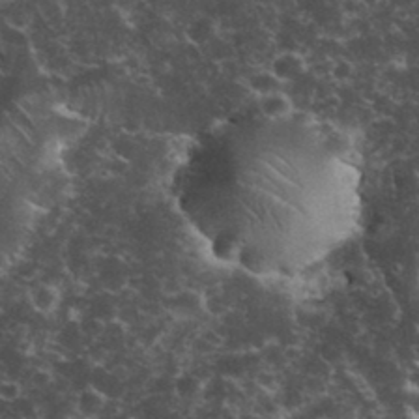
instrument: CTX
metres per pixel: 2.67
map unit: eHh
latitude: 33.8394
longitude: -65.7261
